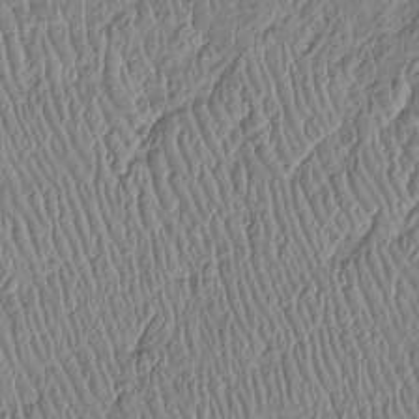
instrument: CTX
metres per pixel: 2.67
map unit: Htu
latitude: -5.8233
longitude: 155.8989
